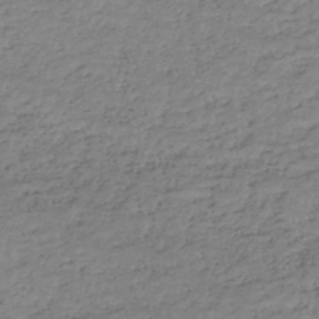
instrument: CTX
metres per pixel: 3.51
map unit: HNhu
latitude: -46.7652
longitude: 30.4062
